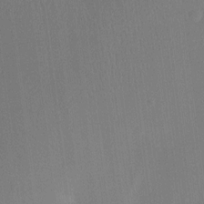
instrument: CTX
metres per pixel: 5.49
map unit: Ht
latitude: -12.5196
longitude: -24.2711
